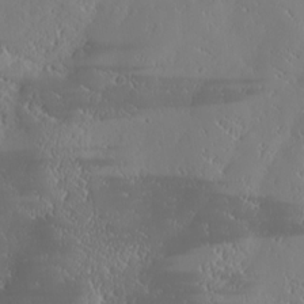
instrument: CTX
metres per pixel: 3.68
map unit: Ave
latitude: 18.1766
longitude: -137.7450
